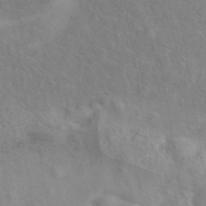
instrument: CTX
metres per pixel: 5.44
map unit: eAb
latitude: 41.6693
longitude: 110.2739
